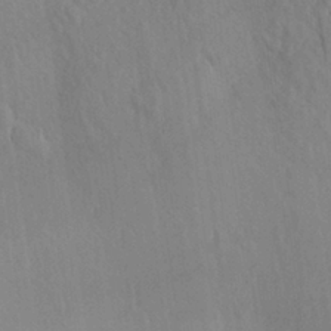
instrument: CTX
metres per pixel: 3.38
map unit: Aa
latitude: 26.5924
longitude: -144.9702
